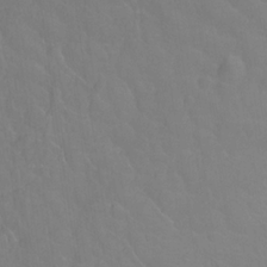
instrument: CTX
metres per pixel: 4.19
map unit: Hto
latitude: -2.6518
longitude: -34.5356
